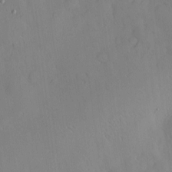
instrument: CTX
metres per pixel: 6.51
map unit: Hve
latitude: -9.6722
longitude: 175.8611
